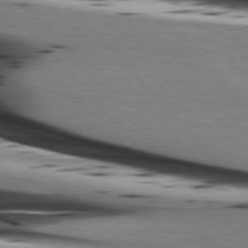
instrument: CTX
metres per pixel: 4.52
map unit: lApd
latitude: 76.1955
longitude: -87.2726
